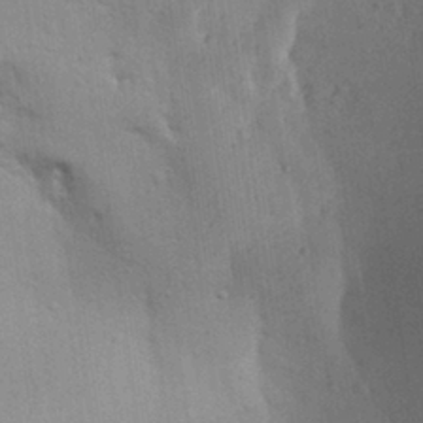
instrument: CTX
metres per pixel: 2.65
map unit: Aa
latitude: 29.4426
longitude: -145.2915
